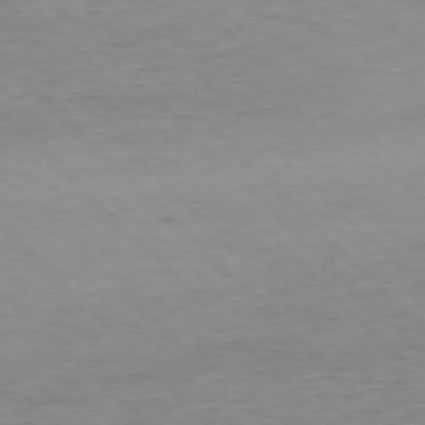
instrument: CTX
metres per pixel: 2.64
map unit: Ap
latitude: -77.1053
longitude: -89.0081
